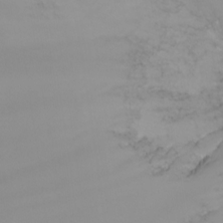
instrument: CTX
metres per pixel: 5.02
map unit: Nhu
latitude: -8.0472
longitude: -80.5357
